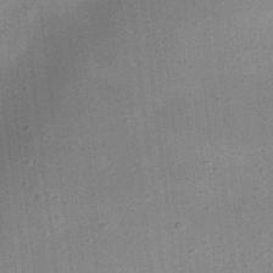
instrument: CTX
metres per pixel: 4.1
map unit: eHh
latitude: 24.8191
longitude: -70.7813
